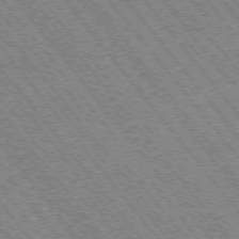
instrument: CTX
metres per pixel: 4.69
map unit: Hpe
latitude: -75.8990
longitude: -14.0444
